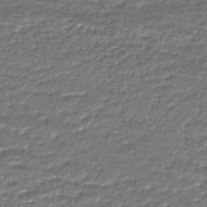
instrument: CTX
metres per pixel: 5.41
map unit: HNhu
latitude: -46.5384
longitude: 105.7855
